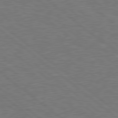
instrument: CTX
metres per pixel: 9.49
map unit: Hpe
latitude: 78.8002
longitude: -170.4979
